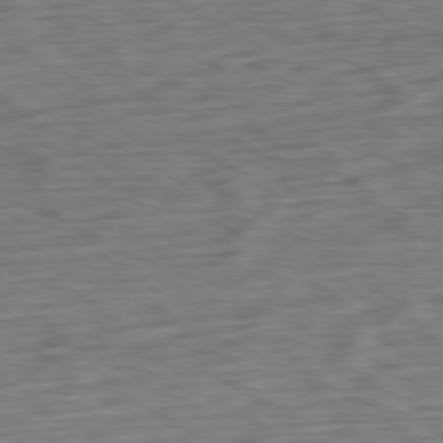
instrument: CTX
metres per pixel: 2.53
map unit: Ap
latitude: -80.5196
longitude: -69.6316
